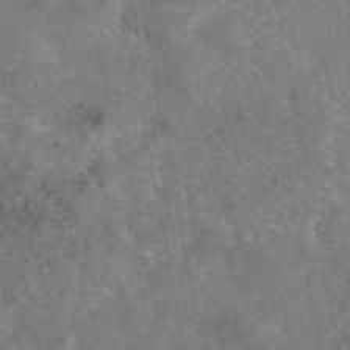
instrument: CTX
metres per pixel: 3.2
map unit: eAb
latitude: 46.8380
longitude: 106.4629
